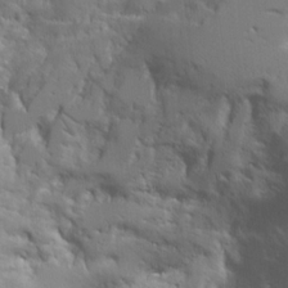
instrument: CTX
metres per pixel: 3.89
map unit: Aa
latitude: 21.0459
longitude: -124.1955
